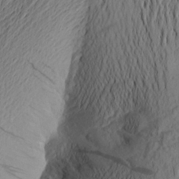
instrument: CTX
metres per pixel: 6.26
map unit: Aa
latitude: 24.0255
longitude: -149.1592
